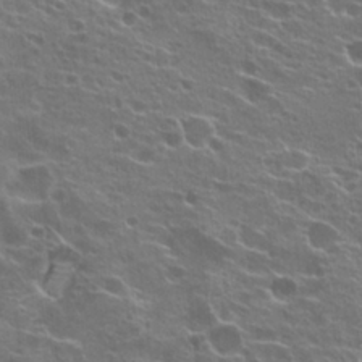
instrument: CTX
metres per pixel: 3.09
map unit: Hto
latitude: 22.0633
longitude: -40.2711
